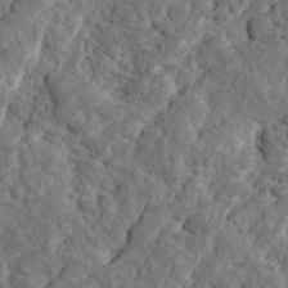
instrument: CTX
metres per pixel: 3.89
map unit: Ave
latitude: 17.0458
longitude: -135.0269
